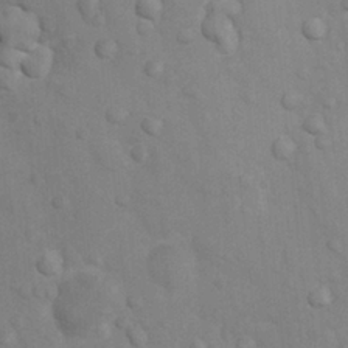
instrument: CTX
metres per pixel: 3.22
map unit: Nhu
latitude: 6.1956
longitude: -24.1011
